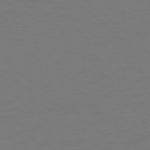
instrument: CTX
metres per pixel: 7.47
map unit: Ap
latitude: -76.0850
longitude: -79.7450
